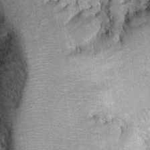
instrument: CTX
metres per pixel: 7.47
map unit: Ht
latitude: 10.4979
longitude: -38.6112
